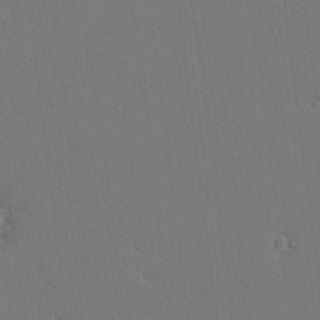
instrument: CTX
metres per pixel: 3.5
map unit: lAvf
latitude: 8.2145
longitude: 168.4440
